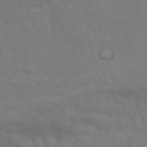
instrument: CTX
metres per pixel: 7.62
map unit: Nhu
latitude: 9.9906
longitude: -24.5356
